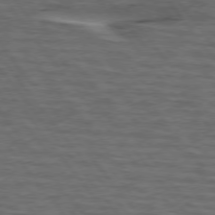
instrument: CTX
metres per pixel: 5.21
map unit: lApd
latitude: 75.6505
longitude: -70.1200
